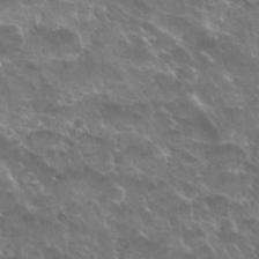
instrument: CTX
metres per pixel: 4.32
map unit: Hto
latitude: 30.4601
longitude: -43.7072
